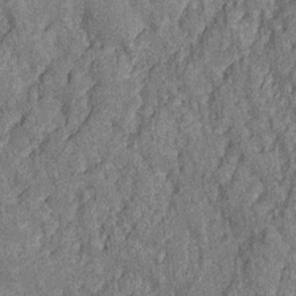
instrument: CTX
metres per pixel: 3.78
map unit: Nhu
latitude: -12.7463
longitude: -23.4048
